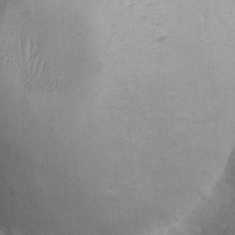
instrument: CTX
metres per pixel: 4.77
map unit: Ave
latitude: -10.1984
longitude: -120.0444
